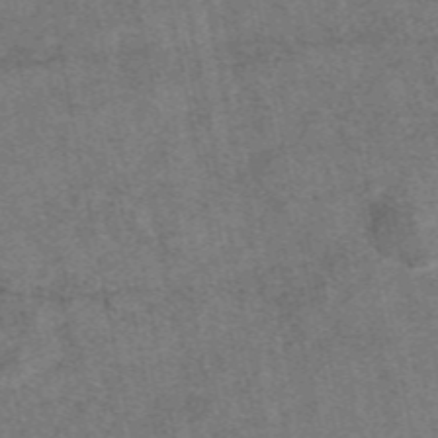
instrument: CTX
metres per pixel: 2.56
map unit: eAb
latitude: 48.2711
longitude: 108.0850
